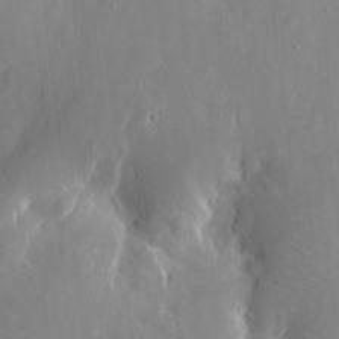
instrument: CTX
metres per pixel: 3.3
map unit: eHh
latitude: 9.5938
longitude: -71.0458
